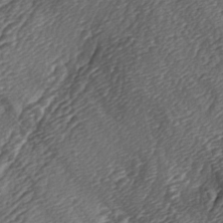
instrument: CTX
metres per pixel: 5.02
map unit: lAa
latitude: -4.3495
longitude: -123.0081
